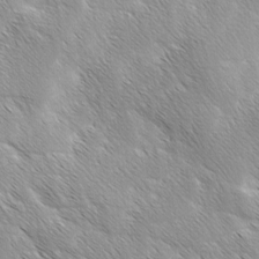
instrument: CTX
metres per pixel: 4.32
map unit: Ave
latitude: 1.7827
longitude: -114.2522
